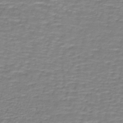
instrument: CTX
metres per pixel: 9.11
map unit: lHb
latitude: -40.2361
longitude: 58.1983
